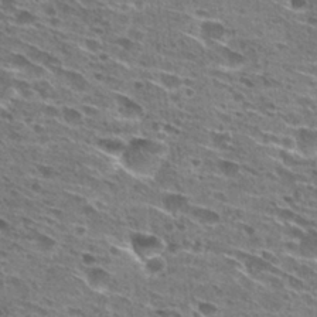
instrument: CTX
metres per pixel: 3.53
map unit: Hto
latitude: 27.5560
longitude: -45.7638
